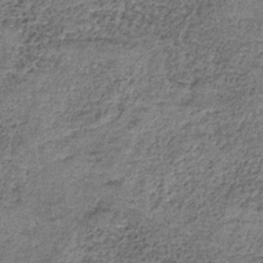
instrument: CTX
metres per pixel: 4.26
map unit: HNb
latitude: -35.2187
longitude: 53.1053
